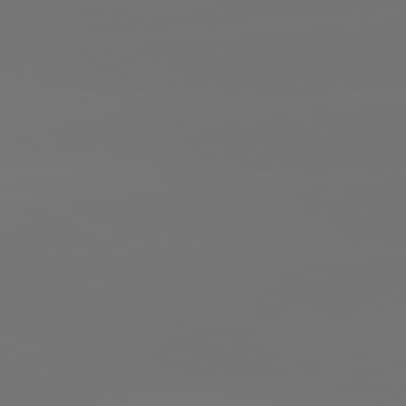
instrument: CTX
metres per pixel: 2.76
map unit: lApd
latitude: 81.7261
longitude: -153.4427
